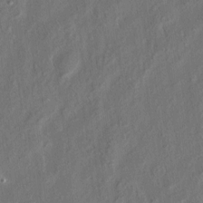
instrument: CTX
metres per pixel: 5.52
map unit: eHh
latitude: 5.8772
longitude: -77.1214
